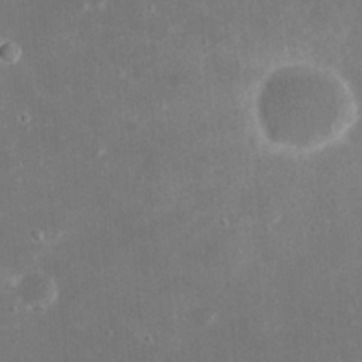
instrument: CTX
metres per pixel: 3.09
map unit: eHh
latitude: 20.8569
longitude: -68.1200
